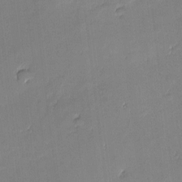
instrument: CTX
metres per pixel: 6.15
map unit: eHh
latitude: -2.9352
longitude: -81.6505
